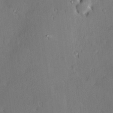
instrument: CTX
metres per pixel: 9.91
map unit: Hve
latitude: 24.9324
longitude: -93.1781
